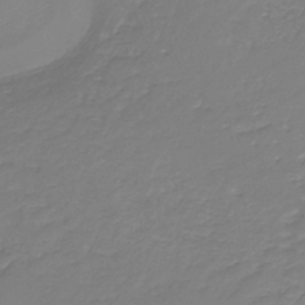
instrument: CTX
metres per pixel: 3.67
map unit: HNb
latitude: -35.7100
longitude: 51.1809
